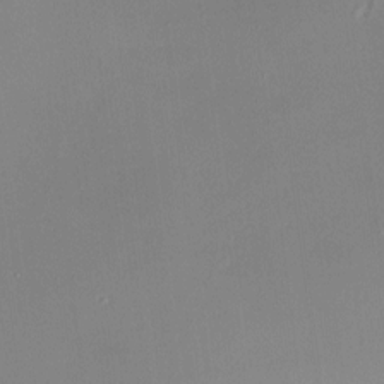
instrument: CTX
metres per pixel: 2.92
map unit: HNhu
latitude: 8.0255
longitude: 7.9367
